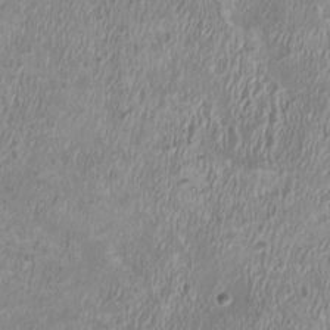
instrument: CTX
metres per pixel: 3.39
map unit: HNhu
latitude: 2.3278
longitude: -2.8569
